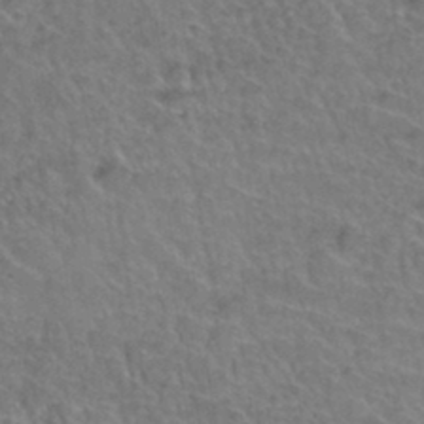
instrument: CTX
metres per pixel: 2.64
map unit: Hto
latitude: 35.5749
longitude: -44.6868
